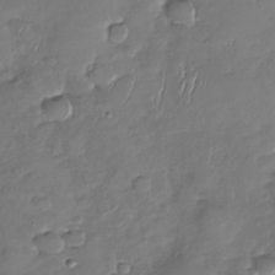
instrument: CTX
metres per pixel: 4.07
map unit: Nhu
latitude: -29.8233
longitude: -61.7449
